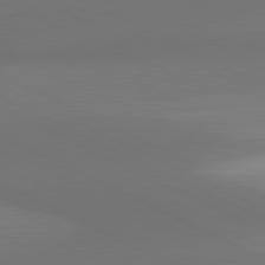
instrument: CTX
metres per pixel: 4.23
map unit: lApd
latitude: 81.3104
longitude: 138.2173
